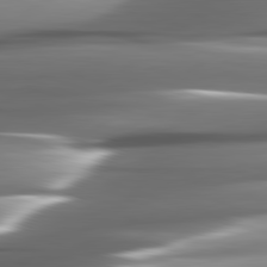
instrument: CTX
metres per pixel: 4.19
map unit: lApd
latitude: 82.1388
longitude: -141.1781
